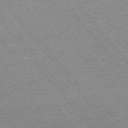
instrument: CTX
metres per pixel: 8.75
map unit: Ap
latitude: -75.8423
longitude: -87.5182
